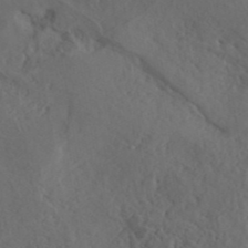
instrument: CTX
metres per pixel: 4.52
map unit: ANa
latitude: 41.1592
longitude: 52.7841
